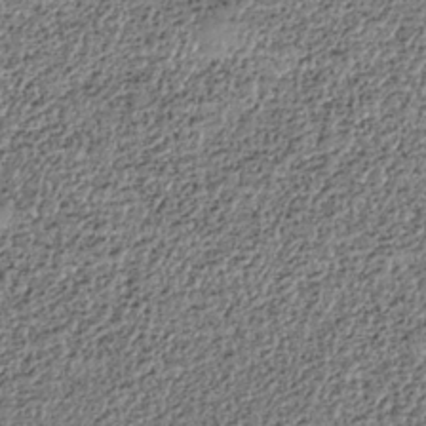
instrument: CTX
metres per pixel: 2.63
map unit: HNhu
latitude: -36.8408
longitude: 33.7667
